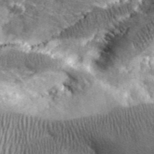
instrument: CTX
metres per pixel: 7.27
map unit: eHh
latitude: 43.4238
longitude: -90.6868
